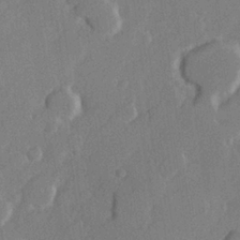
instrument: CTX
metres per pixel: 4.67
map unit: Hve
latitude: 23.7638
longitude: 145.1620
